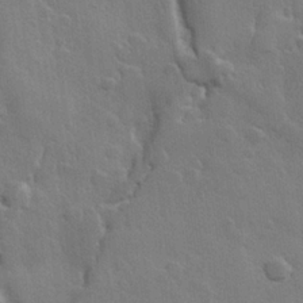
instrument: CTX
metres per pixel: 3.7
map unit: Hve
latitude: 23.3482
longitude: 148.7086
